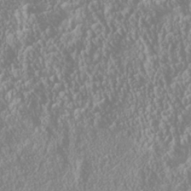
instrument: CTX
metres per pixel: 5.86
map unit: Nhu
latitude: -40.8975
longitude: -84.2334
